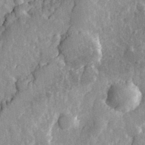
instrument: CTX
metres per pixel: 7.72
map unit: eHh
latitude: 32.2145
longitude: -79.6316
